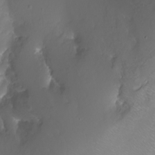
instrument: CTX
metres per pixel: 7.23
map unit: Nhu
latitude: -10.1795
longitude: -68.6112
